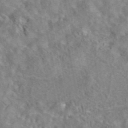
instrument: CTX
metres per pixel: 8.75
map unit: eAb
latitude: 43.3671
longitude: 108.4251
